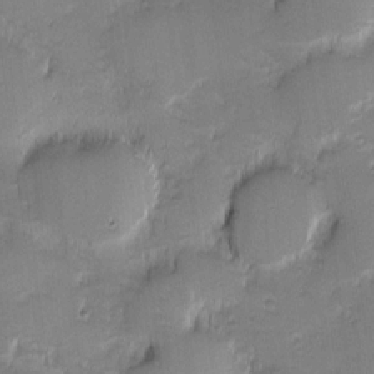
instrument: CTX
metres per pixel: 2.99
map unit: eHh
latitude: -0.9731
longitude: -82.9324
